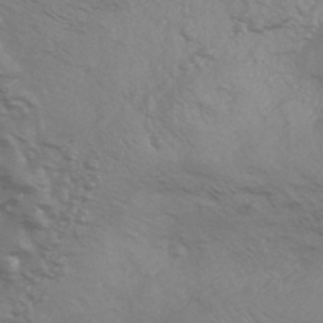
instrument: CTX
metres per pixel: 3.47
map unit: HNhu
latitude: -43.1242
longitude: 90.2740
